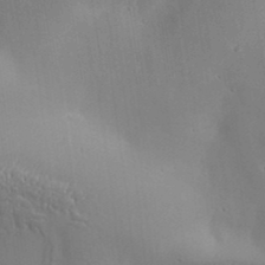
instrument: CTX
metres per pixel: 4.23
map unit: Aa
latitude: 33.1403
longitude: -134.1955
